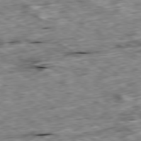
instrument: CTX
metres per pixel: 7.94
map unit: Ap
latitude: -80.0472
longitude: -90.5924
